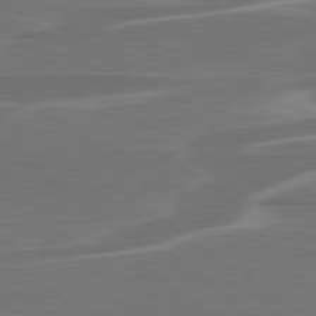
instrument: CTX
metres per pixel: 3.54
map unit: lApd
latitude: 79.3482
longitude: -94.3279
